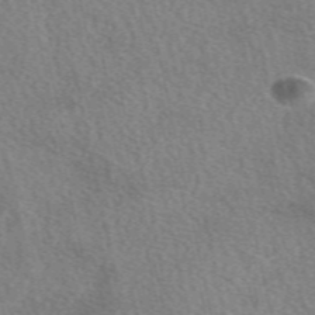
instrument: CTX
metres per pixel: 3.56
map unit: eAb
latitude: 50.2333
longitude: 112.3306
